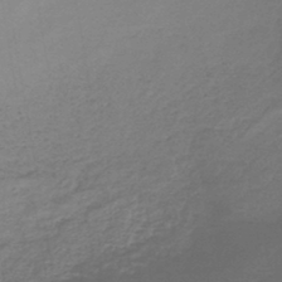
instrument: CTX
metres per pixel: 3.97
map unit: lHb
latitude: -42.2928
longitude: 60.0661
